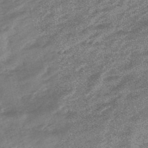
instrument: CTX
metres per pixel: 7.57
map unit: eHb
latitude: -48.1795
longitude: 84.3873
